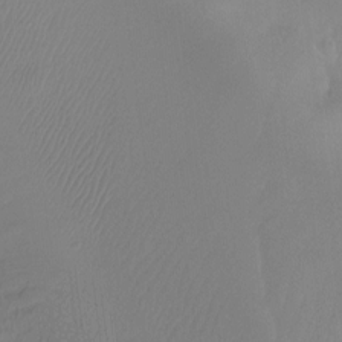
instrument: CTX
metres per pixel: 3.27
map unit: Htu
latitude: -15.4266
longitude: -46.3090
